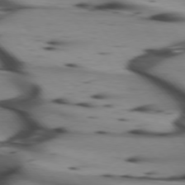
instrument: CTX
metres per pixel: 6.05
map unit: lApd
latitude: 75.1403
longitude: -65.2915
